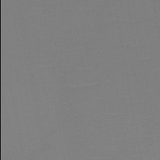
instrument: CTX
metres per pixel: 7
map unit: HNb
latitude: -50.8030
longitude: -45.9906
